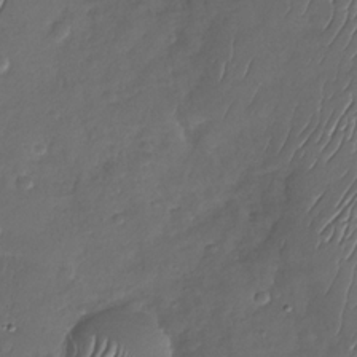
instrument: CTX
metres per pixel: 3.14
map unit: Nhu
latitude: -29.2187
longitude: -62.1200
